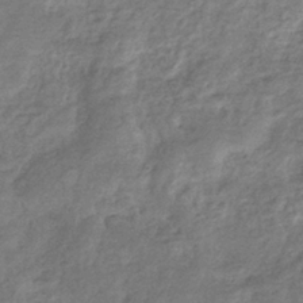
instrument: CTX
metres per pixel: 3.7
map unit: eHb
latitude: -37.2565
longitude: 80.3684
